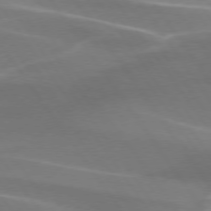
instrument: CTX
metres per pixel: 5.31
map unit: lApd
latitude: 74.4979
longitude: -61.9717
